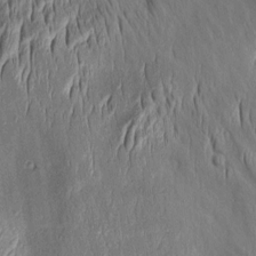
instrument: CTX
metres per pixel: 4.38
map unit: Aa
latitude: 8.3467
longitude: -132.6113
